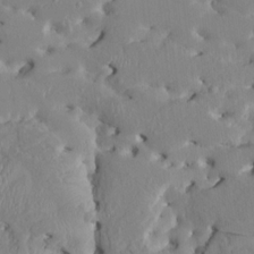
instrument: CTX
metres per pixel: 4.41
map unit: HNhu
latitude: 4.7813
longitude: -5.4048
